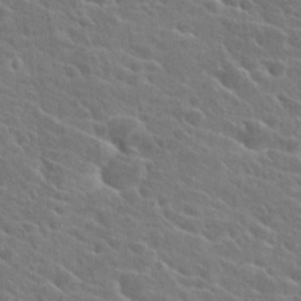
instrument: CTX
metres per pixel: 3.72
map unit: Hto
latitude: 24.4034
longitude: -40.9513
